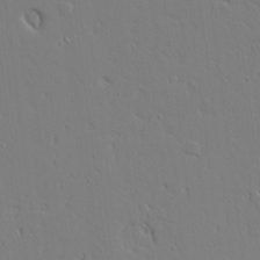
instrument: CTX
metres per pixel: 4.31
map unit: Aa
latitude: 21.0270
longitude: -124.4601
